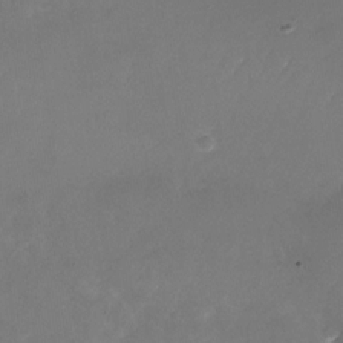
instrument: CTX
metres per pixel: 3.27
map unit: Nhu
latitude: -26.5384
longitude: -72.7625
